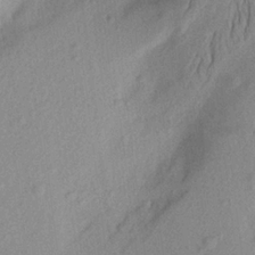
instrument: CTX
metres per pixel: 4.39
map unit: Aa
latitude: 21.4616
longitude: -144.7246
